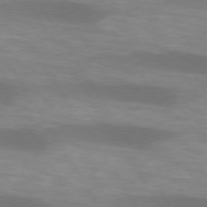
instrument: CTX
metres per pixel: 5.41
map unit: lApd
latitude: 74.1767
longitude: -53.2915
